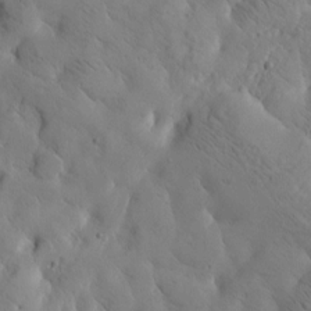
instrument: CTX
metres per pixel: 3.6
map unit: Htu
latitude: -3.1053
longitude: 169.3131
